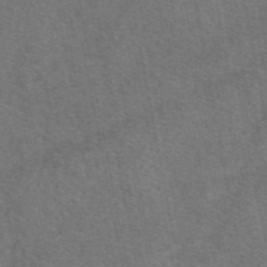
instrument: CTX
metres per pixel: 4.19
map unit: eAb
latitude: 49.1592
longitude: 112.8030
